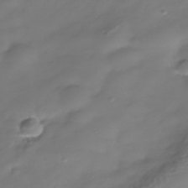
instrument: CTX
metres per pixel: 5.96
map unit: Nhe
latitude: -38.1606
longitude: -113.2537
